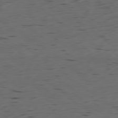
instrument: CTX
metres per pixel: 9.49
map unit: Ap
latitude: -79.3131
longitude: -58.7624
